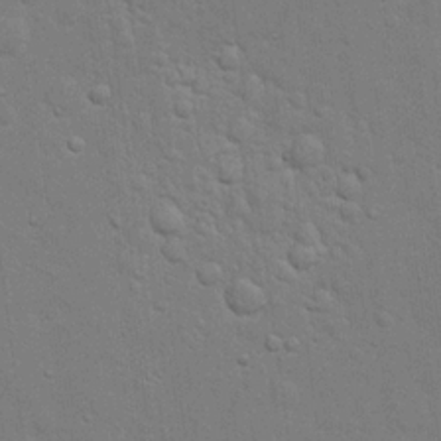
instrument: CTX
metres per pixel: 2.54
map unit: eHh
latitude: 19.6316
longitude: -62.2334
